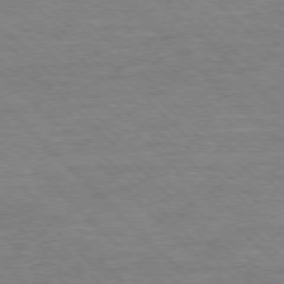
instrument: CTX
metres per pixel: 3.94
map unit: Ap
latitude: -77.4454
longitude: -94.7624
